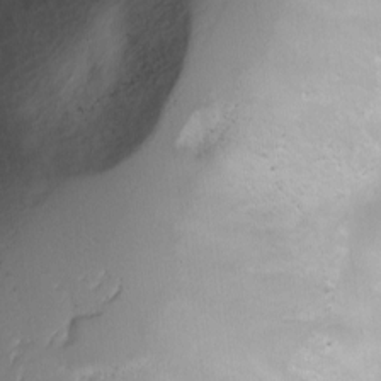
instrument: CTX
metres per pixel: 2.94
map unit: Ave
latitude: 8.9514
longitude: -105.2915
